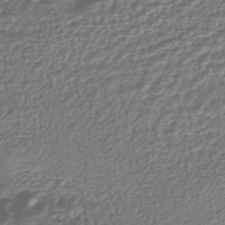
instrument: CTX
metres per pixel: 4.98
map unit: HNhu
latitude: -45.0109
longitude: 97.5021
